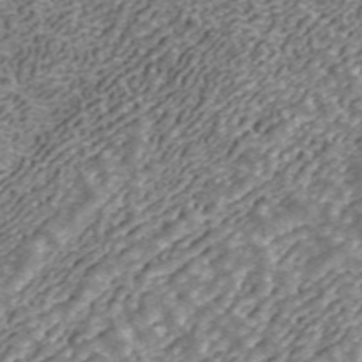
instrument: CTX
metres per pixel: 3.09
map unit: ANa
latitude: 43.6127
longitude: 29.1620
